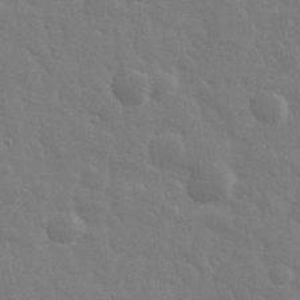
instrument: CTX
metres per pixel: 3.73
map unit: eHh
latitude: 33.2348
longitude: -70.4034
